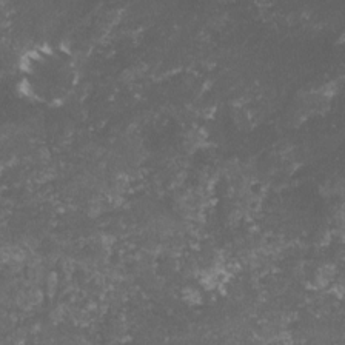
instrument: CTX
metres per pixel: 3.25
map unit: lHvf
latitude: -15.7289
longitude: -99.4993
